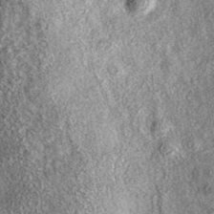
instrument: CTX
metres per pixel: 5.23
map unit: eAb
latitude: 37.6127
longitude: 108.3684
